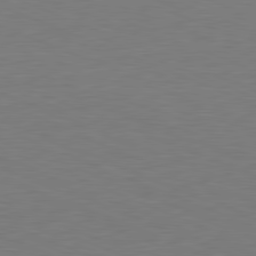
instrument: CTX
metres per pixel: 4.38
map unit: Hpe
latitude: -81.7289
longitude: 8.6707
